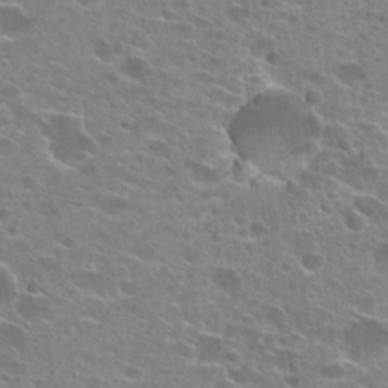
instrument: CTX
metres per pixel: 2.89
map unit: Hto
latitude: 24.4412
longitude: -42.6302
